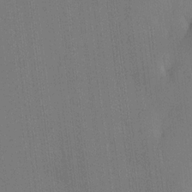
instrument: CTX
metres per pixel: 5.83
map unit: HNhu
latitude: 7.7639
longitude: 16.1795
